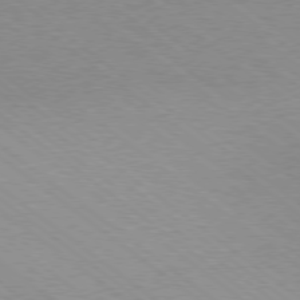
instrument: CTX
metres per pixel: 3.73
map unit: Hpe
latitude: -79.1053
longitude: 8.0283
